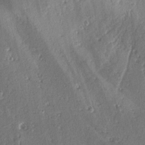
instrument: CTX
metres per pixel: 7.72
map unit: lAvf
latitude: -4.1039
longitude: -112.8380
